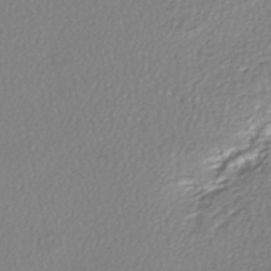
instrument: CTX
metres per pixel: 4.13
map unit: HNhu
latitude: -47.3131
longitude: 103.8233
